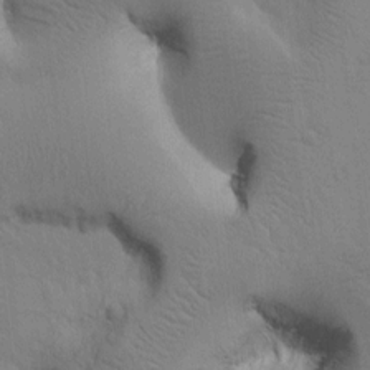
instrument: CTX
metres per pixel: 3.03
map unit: Htu
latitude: 1.0458
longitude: 174.8219
